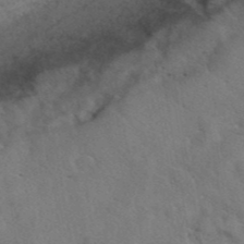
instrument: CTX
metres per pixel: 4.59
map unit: eAb
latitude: 41.7449
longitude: 107.9367
